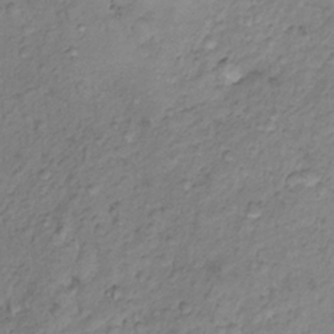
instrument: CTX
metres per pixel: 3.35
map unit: Nhe
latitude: -1.5777
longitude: -58.4034
